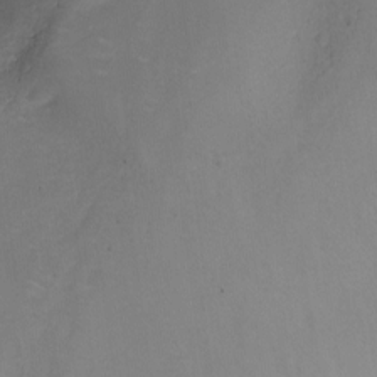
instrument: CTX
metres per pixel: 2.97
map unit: Nhu
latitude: -17.6722
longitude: -45.5749
